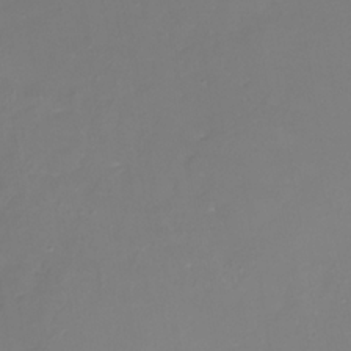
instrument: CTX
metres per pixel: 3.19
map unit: eHh
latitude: -3.3698
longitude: -75.9717
